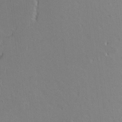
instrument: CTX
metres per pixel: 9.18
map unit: Ht
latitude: 6.8380
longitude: -29.9150
